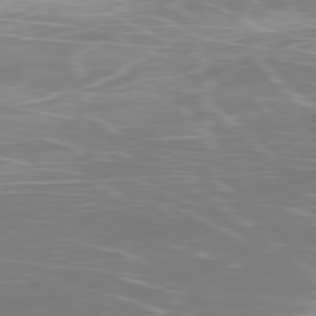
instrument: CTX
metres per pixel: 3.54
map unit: Ap
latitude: -79.8800
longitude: -68.6869
